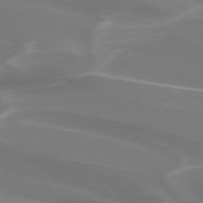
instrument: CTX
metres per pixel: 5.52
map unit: lApd
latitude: 74.4979
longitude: -62.2901
